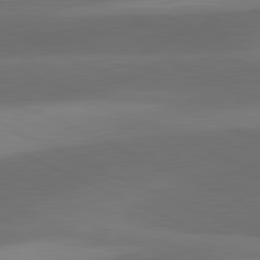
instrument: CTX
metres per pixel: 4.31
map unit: lApd
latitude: 81.5560
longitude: 126.1983
